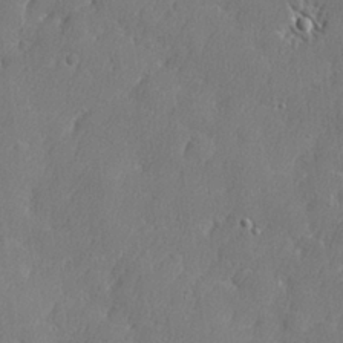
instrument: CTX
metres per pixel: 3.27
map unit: lHvf
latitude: 23.8772
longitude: 141.6533
